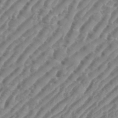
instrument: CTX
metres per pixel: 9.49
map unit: eHh
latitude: 36.2712
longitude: -134.4790
